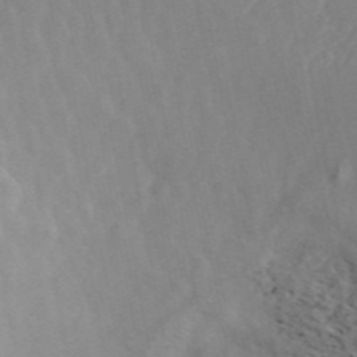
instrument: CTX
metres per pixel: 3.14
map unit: ANa
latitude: 45.7260
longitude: 24.0472
